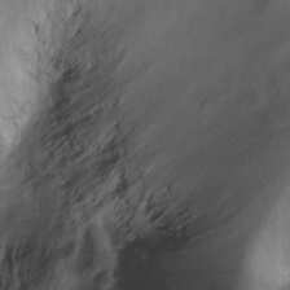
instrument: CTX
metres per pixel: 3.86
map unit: Ht
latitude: -7.5966
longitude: -34.9891
